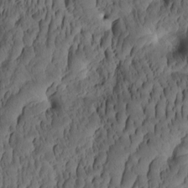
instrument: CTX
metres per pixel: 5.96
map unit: eHh
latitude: -1.5777
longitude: 15.6911
